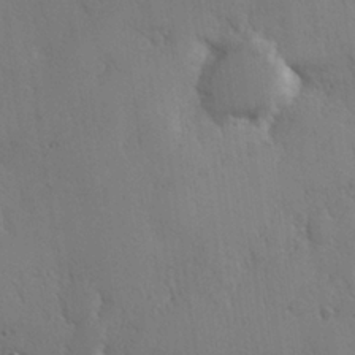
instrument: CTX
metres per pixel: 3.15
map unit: Hve
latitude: 26.7057
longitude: 150.3684
